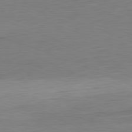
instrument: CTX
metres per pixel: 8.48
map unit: Hpe
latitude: -81.7667
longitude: 9.3321
